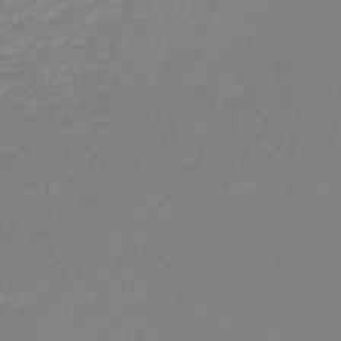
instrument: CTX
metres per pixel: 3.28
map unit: lHb
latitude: -46.3873
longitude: 64.4629
